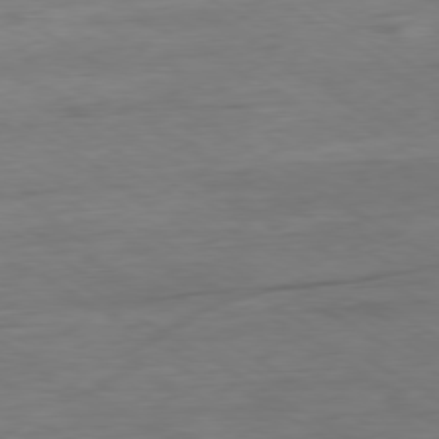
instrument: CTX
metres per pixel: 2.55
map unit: Ap
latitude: -79.5210
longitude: -63.9339
